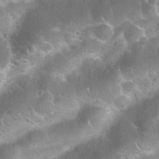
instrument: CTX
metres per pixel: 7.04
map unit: Nhu
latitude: 24.1577
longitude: -61.1592
